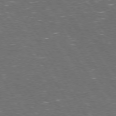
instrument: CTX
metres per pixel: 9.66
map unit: Hpe
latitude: 73.0837
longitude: -124.7435
